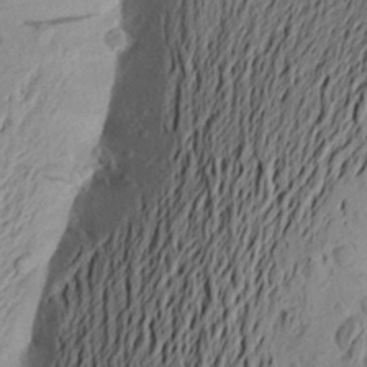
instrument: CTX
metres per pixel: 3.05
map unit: Aa
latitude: 22.7057
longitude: -149.2537
